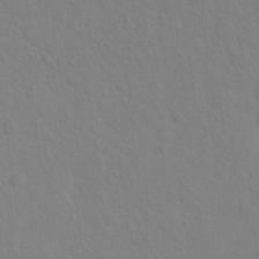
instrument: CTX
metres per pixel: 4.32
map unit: Hto
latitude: 18.4790
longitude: -39.7450
